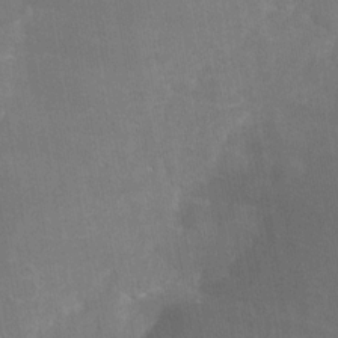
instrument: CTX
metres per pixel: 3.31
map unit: Nhe
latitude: -28.3306
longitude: -110.1011
